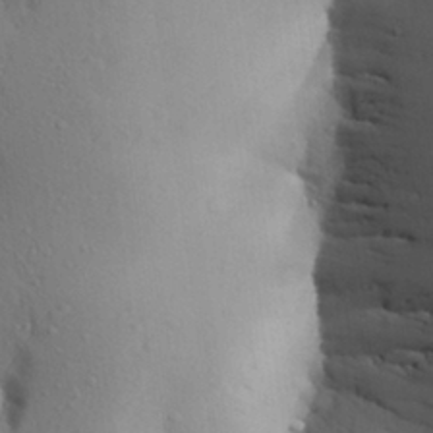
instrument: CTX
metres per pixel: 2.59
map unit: Aa
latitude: 27.6316
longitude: -148.4034
